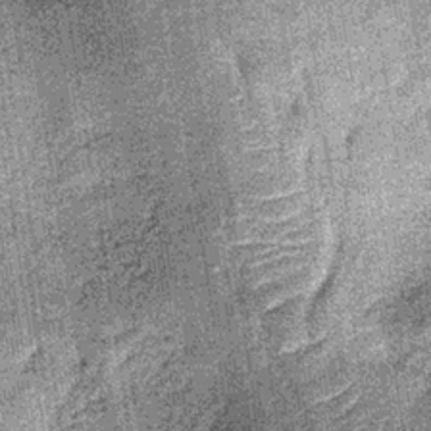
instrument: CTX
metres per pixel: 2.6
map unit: lHb
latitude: -36.1794
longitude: 64.2551
